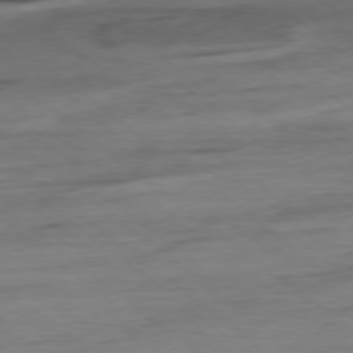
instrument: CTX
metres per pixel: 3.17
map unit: Hpe
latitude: -78.8786
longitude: -19.6127
